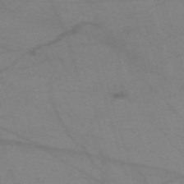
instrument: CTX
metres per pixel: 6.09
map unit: eHh
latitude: -60.9920
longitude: 54.3684
